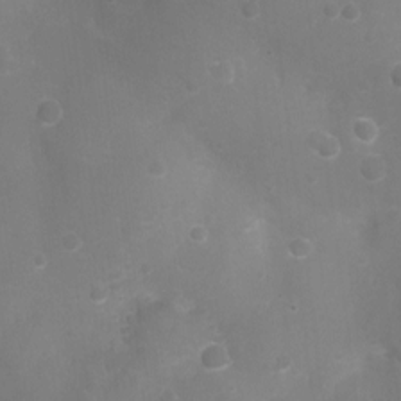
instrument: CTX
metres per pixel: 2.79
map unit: Ht
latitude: -7.2565
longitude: -21.6127
